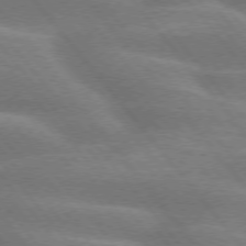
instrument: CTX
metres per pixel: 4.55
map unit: lApd
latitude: 75.0270
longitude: -58.8947
